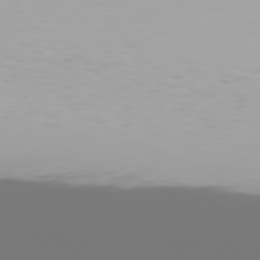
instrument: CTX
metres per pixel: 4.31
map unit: Hpe
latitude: 76.0444
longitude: -143.0081
